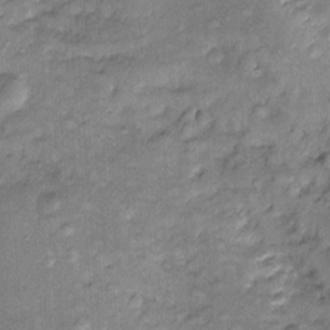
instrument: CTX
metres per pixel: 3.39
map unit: Htu
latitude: -5.5777
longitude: 158.4440
